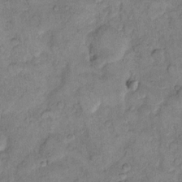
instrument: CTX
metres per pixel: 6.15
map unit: eHh
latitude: 11.7450
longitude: -64.3656
